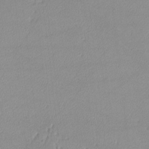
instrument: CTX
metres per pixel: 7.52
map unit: lHvf
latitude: -12.9353
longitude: -102.4601
